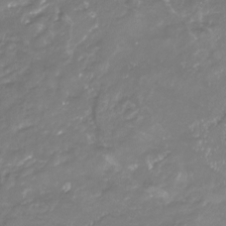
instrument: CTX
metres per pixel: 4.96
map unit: Nhu
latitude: -22.4440
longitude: -57.2536
